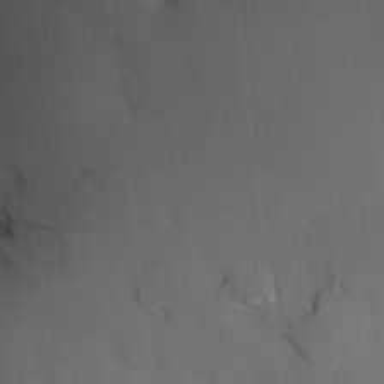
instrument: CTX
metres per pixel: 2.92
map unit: Nve
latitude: -7.6910
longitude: 175.6532
